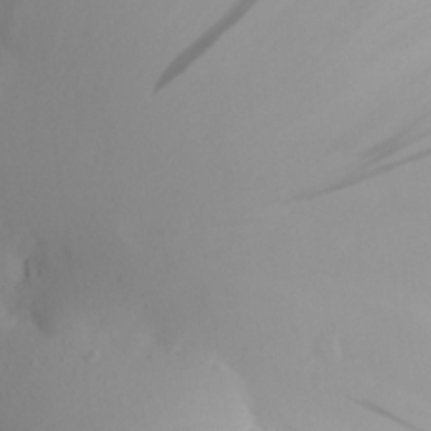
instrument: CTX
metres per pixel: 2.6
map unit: Aa
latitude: 20.6680
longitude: -146.5735
